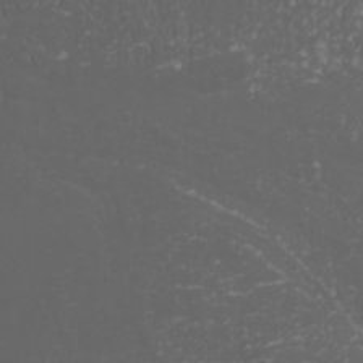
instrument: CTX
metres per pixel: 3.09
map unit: Nhu
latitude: -0.6330
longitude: -80.8191
